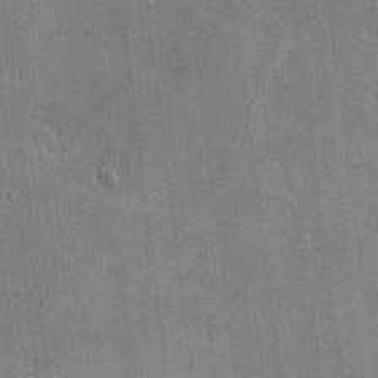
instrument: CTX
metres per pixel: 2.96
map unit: lHvf
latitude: -9.7855
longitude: -100.9892
